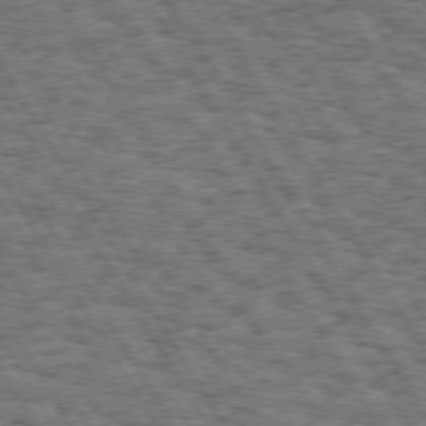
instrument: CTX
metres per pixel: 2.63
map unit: Hpe
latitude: 73.3104
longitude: -126.1200
